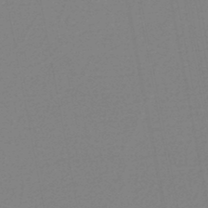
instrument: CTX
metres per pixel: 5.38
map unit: HNb
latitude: -46.6896
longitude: -39.5182
